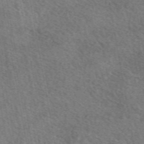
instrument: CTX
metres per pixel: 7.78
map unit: eAb
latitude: 49.9528
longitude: 110.4251
